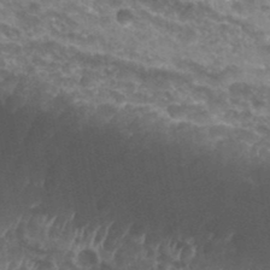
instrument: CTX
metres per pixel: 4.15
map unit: Nhu
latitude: 28.2522
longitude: -54.9703
